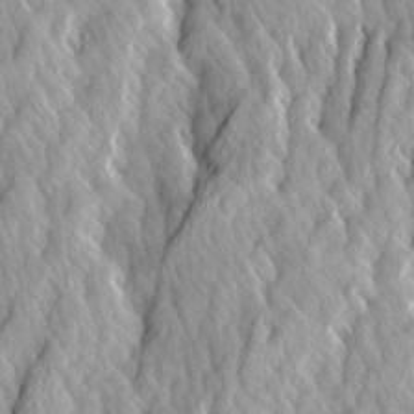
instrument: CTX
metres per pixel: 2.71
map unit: Ave
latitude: 14.5168
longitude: -134.1389
